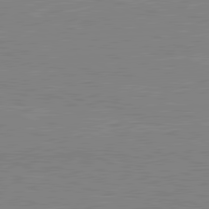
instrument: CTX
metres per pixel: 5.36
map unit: lApd
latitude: 80.6868
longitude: 170.1039
